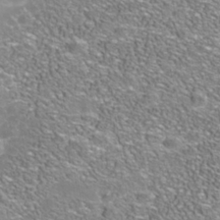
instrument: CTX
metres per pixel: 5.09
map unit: Nhe
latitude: -41.2187
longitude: -100.2901
